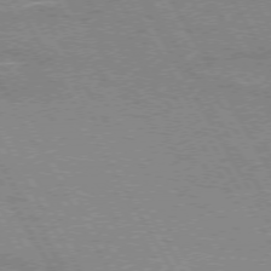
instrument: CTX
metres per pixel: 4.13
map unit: lApd
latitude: 72.6113
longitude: -55.4993
